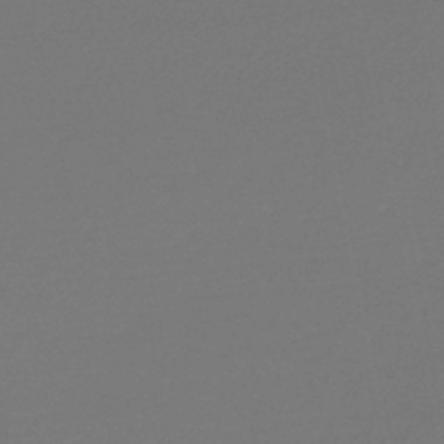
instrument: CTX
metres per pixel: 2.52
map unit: lHb
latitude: -46.8408
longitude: 64.6141
